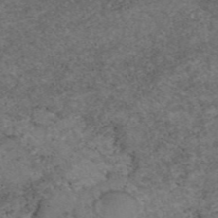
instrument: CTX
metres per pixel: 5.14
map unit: eAb
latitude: 47.3482
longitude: 113.3321
